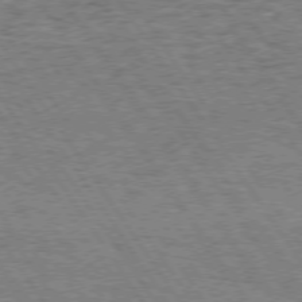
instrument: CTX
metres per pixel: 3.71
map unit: Hpe
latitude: 73.7639
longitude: -134.3467
